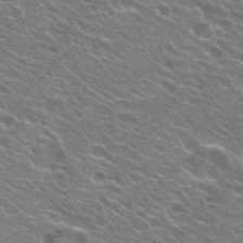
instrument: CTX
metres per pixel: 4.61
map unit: Hto
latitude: 24.8191
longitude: -30.5168
